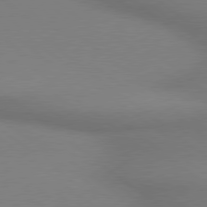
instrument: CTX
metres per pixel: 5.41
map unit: lApd
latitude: 79.0270
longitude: 179.7099
